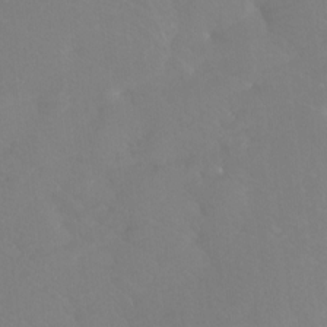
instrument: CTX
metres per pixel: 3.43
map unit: Htu
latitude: -7.4076
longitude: -47.9150
